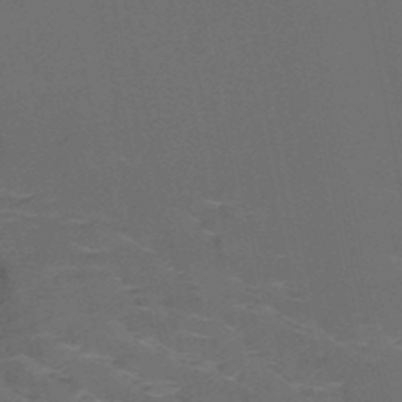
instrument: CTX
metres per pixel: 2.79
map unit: HNb
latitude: -50.6140
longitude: -47.8584
